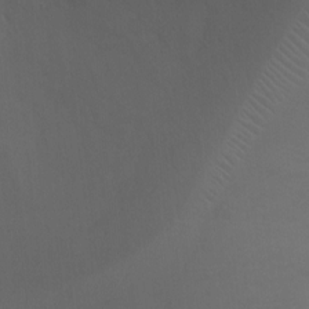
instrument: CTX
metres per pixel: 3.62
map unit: Ht
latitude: 1.6694
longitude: -22.4412
